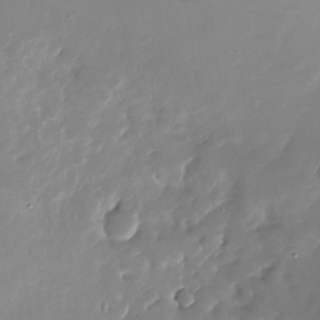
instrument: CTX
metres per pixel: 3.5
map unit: Nhu
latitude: -27.0108
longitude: -60.9324
